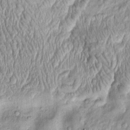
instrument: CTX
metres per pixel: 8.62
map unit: Htu
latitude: -4.3495
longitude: 158.6141
